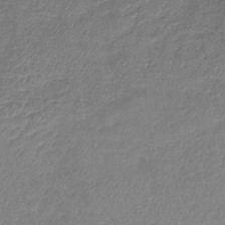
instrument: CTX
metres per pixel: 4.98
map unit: lHb
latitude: -41.1053
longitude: 75.4266
